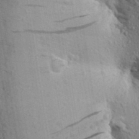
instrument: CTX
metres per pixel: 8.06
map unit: Aa
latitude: 25.8016
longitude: -148.7624
